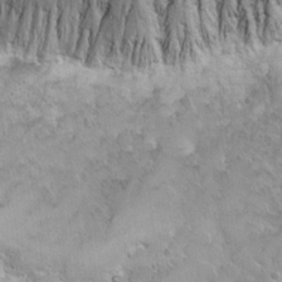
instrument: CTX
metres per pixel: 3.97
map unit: Hto
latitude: 16.1011
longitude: -37.8206
